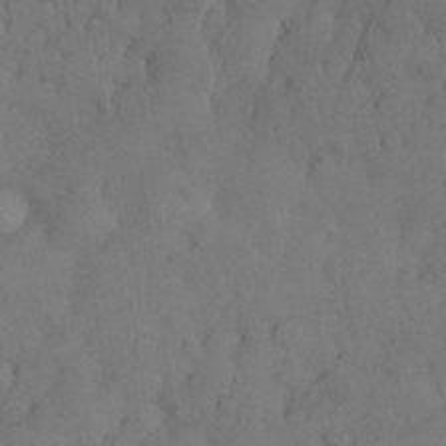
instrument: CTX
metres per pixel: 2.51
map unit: Nhu
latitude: 28.3089
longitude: -67.8772
